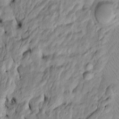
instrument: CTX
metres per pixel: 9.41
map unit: Htu
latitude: -5.4832
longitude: 156.4818
